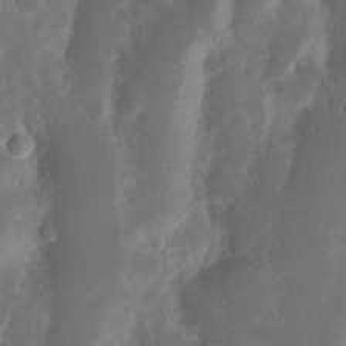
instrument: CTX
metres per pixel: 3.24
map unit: Nhu
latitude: 15.9717
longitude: -74.2145
